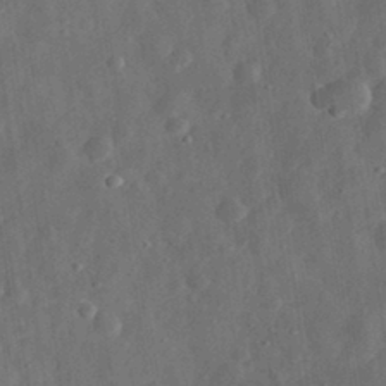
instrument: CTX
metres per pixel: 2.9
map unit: eHh
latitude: 31.6316
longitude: -74.9514
